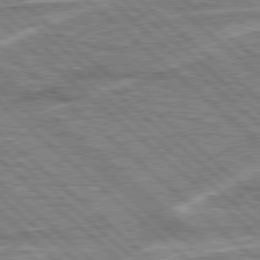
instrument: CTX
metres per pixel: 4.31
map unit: Hpe
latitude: 78.4412
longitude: -157.2914
